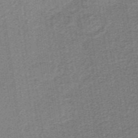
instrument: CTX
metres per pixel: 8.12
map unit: lHb
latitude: -39.3132
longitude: 54.3873
